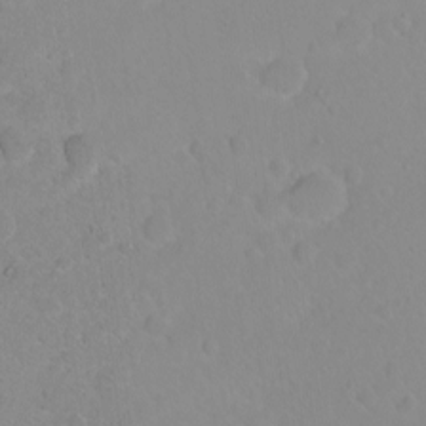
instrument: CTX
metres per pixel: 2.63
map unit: eHh
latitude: 1.8961
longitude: -55.9717
